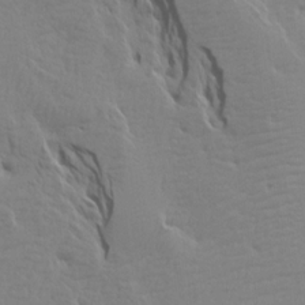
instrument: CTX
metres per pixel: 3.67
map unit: Aa
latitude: 15.6694
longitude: -141.2348
